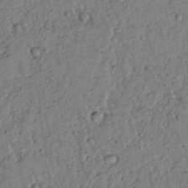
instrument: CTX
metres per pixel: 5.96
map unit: lAvf
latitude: 5.8394
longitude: 160.2173
